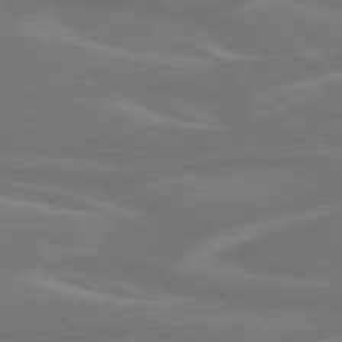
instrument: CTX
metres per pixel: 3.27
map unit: Hpe
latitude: 77.4804
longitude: -151.4426
